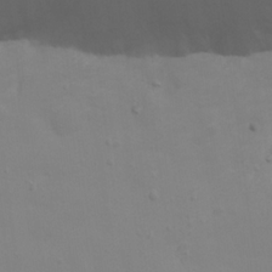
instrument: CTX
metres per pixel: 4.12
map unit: eHh
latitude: 22.3656
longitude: -65.4237
